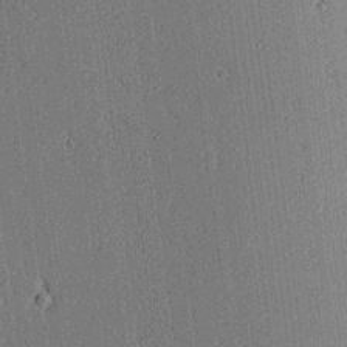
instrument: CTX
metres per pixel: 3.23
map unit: lAa
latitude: 11.5560
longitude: -109.1403
